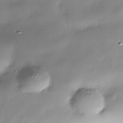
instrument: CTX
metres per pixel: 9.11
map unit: Nhe
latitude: -38.2929
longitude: -148.5924
